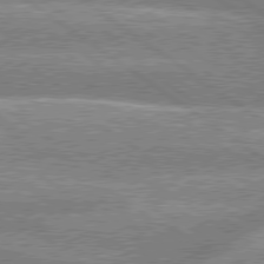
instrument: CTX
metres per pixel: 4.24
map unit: lApd
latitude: 78.9514
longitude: -159.7450
